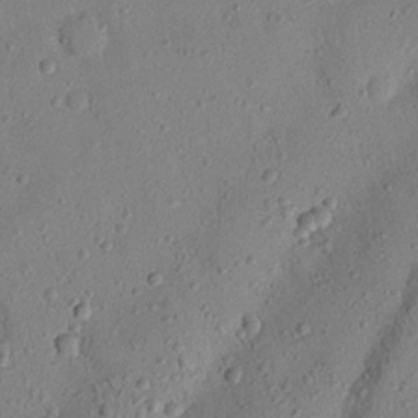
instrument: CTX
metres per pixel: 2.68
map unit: Nhu
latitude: 20.3090
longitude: -77.1970
